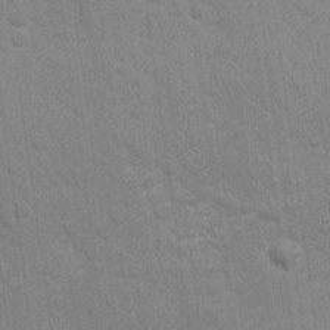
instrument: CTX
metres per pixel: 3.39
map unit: Nhu
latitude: 26.9892
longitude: -64.0255
